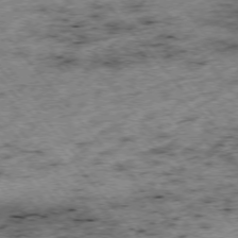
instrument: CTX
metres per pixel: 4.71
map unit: Hpe
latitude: -75.6155
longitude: -17.7828
